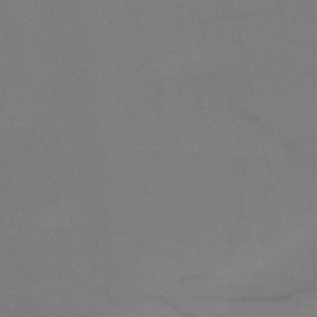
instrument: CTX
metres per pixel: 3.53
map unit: HNb
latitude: -51.6533
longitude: -46.0822
